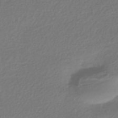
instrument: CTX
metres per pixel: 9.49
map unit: HNhu
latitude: -43.7666
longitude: 96.9164
